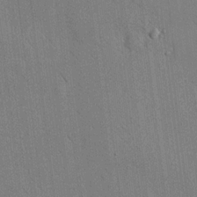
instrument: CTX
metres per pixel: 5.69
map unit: HNhu
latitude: 12.1956
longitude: 10.3495
